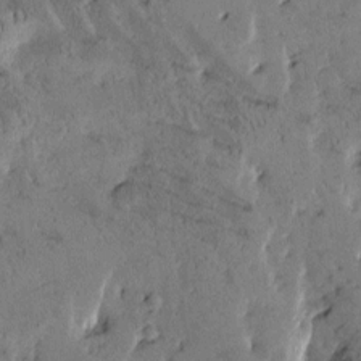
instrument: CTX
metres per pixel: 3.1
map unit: Htu
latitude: -2.6707
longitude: 175.8233
